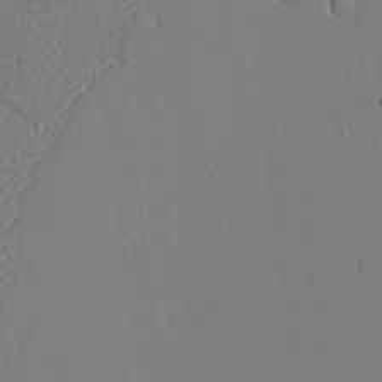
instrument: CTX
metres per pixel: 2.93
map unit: eHh
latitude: -3.9556
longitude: -81.4237
